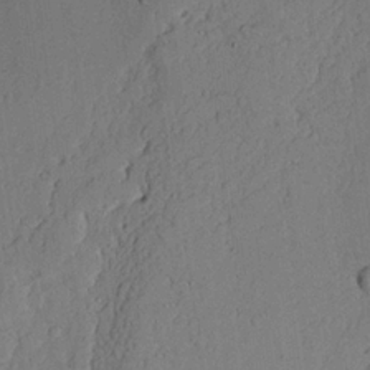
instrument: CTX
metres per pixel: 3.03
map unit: lAvf
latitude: 23.2159
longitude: -109.7827
